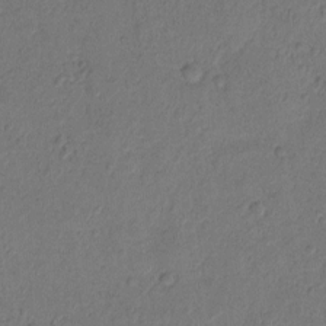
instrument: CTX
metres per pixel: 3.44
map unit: Hto
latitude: 7.3104
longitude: -61.8016
